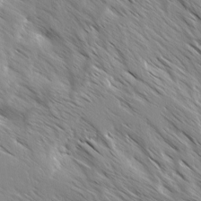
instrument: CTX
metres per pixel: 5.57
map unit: Ave
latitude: -1.4833
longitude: -112.4790
